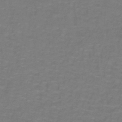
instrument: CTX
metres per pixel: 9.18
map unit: lHb
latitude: -42.4628
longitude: 56.6140
